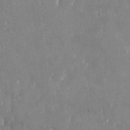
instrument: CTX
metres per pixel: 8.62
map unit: Nhu
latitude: -22.1228
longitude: -72.6302
